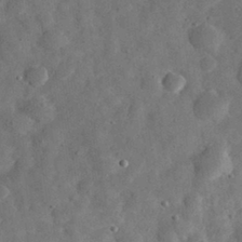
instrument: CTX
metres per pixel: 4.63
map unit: eHh
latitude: 30.8191
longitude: -69.4238
